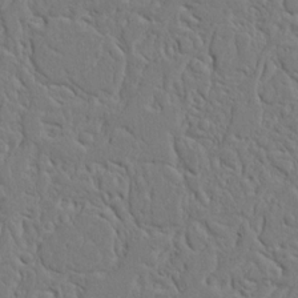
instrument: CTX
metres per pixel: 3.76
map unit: Nhu
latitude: 15.0459
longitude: -74.8758
